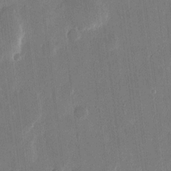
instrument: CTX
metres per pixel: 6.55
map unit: eHh
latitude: 14.6869
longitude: -69.4427
